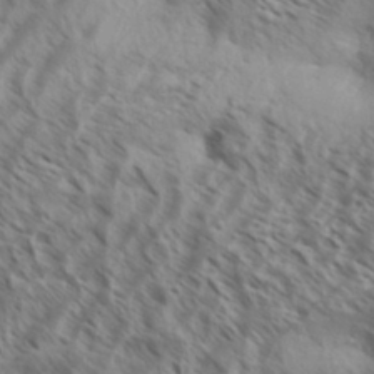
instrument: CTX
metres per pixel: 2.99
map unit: Aa
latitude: 33.5749
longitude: -139.0836
